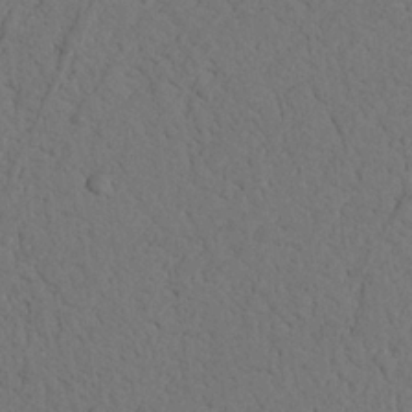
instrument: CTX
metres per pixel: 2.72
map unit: Nhu
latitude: 21.8206
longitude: -74.9514
